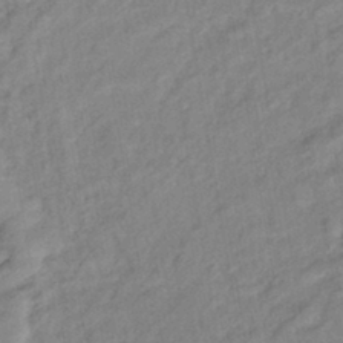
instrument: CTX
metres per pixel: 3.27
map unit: eHb
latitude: -41.5777
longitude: 83.0675
